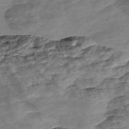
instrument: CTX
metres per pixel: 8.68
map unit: Nve
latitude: -56.9353
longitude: 53.6721
